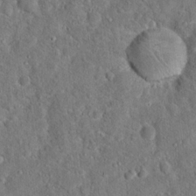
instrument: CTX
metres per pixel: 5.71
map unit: Hto
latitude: 15.9717
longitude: -39.0836
